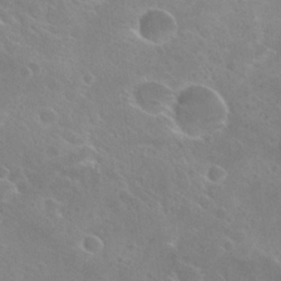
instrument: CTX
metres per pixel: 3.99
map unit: Hto
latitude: 26.6680
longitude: -40.2144
